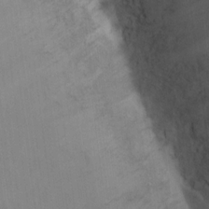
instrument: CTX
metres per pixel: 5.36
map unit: Ht
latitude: 12.5924
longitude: -41.1970
